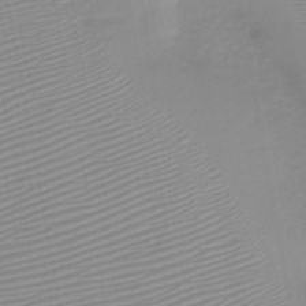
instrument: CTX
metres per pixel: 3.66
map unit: HNb
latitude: -45.6155
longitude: -43.5371
